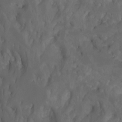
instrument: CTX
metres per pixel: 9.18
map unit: Htu
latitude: -7.4832
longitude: -64.5735
